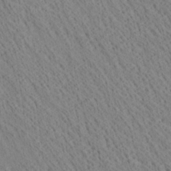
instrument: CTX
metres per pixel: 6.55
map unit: Ave
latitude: 21.4805
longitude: -140.1577
